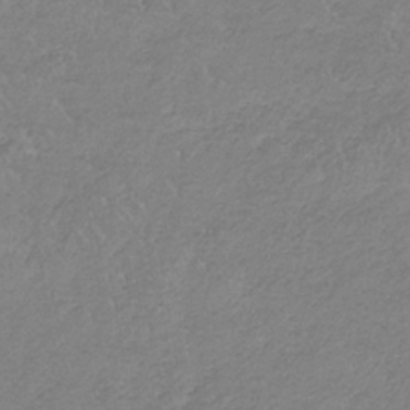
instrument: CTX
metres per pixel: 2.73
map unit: HNb
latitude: -35.1242
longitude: 56.2361
